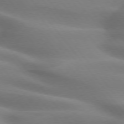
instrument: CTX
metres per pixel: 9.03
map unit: lApd
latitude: 75.1970
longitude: -60.4979
